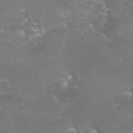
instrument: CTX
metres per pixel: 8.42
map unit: Htu
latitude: -7.2754
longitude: -33.8205
